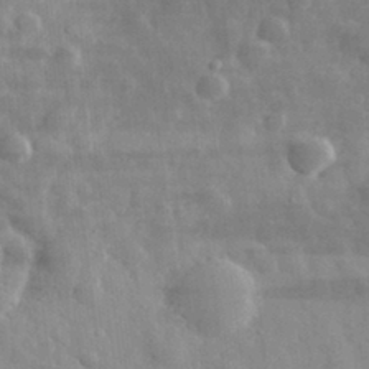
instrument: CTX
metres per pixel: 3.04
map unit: eHh
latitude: 31.8584
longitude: -72.0633
